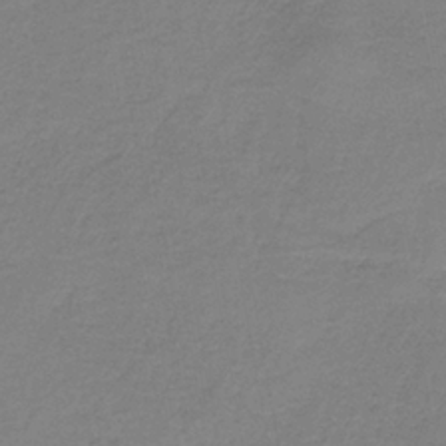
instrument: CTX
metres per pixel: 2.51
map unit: HNb
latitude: -35.3321
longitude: 52.7463
